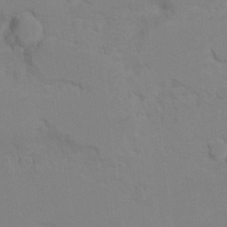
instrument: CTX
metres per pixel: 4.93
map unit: Hto
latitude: 7.2159
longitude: -34.8380
